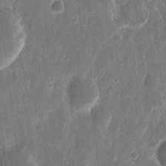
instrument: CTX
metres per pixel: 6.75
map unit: eHh
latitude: 11.2348
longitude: -72.7058
